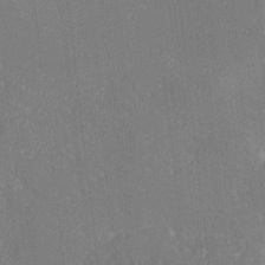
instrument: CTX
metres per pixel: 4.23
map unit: Ave
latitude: 19.0080
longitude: -137.5560
